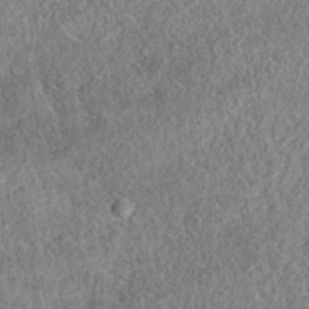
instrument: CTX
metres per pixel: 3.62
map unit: eAb
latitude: 36.6113
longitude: 112.2362
